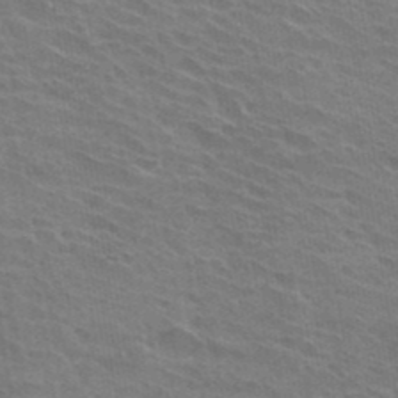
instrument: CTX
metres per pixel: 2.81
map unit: Hto
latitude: 32.0633
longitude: -40.8191
